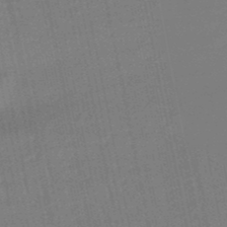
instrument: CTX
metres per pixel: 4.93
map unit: lHb
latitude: -49.1809
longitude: 78.4062
